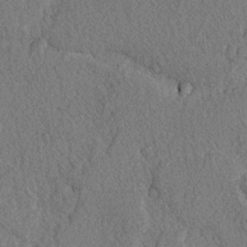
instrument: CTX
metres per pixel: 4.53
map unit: lAvf
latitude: -2.8407
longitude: -109.2726
